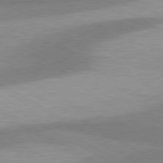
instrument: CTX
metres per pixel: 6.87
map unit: lApd
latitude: 80.2900
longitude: -179.5560
